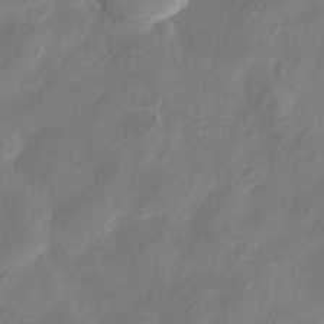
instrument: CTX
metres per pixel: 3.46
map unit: eHh
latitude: -5.7288
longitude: -77.5371
